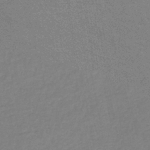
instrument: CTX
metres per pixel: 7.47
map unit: eHb
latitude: -37.4643
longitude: 76.3873
